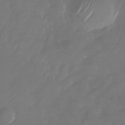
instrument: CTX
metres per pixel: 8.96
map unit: Nhu
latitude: -28.9920
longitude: -71.9339
